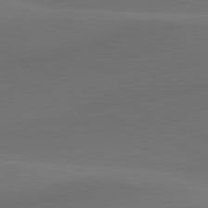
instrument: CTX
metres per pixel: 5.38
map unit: lApd
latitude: 80.4979
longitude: -83.8772
